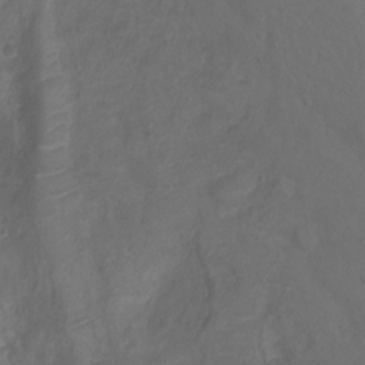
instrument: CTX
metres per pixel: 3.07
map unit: Ht
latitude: 1.7638
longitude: -34.4979
